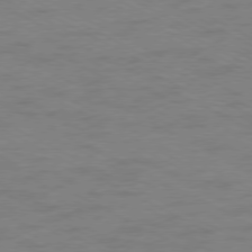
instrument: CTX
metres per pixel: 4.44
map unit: Ap
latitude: -77.7856
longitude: -74.9325
